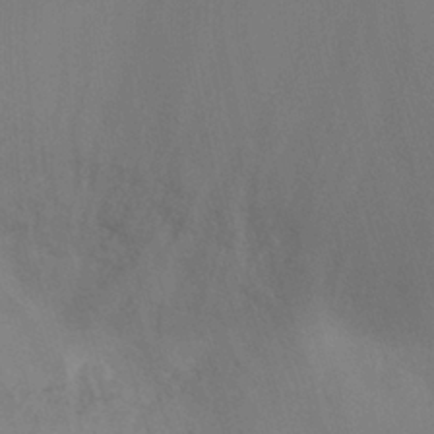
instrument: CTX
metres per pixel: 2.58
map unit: Ht
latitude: -8.7463
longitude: -31.0081
